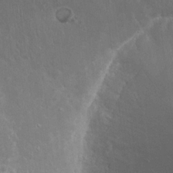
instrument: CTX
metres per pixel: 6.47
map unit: Hto
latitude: 19.4804
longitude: -56.7435
